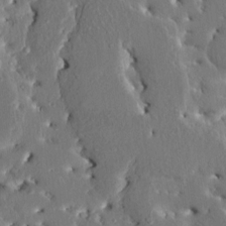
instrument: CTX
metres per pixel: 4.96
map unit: HNhu
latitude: 5.2159
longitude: -4.9136
